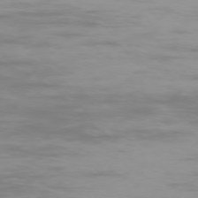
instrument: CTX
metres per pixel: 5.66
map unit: Ap
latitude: -76.9164
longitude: -74.2900
